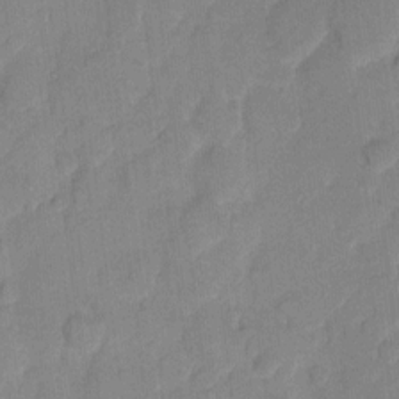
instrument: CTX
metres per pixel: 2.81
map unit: eHh
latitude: 10.1011
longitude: -65.4048
